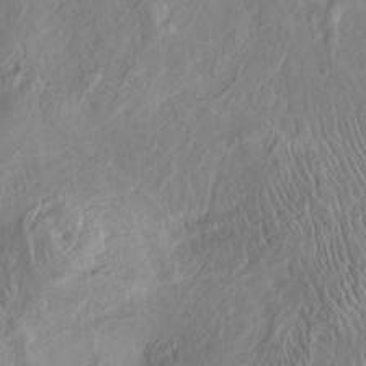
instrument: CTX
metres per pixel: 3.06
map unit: Htu
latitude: -5.8800
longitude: 152.4818
